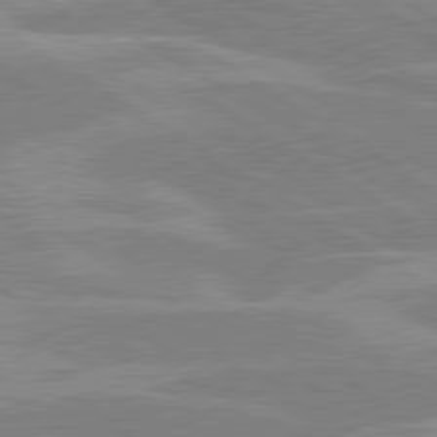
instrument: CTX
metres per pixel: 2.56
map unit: lApd
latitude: 80.2522
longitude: -122.2145
